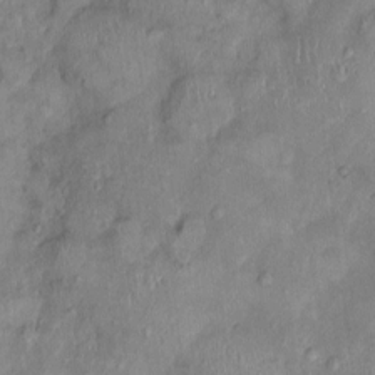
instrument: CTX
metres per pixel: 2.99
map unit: Nhu
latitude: 0.7813
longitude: -14.5168
